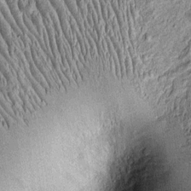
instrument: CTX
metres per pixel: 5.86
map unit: Htu
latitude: -4.1983
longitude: 157.6155
